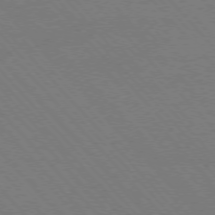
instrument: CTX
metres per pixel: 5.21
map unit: Hpe
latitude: -76.6896
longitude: -13.0837
